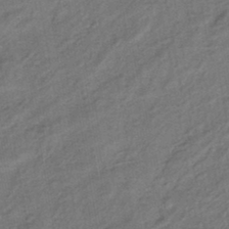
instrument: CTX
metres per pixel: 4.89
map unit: eHb
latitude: -43.1431
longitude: 84.3117
